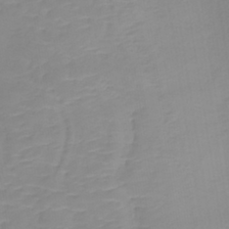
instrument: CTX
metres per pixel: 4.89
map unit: lHb
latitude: -40.7463
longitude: 65.6722
